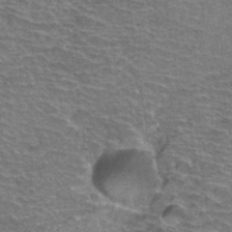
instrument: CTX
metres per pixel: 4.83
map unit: Hto
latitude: 36.8569
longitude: -43.8961
